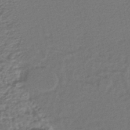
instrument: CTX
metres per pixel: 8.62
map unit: lHb
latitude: -43.7288
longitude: 76.4251
